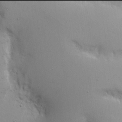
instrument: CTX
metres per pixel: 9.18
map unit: Nhe
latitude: -2.0094
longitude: -59.4615
